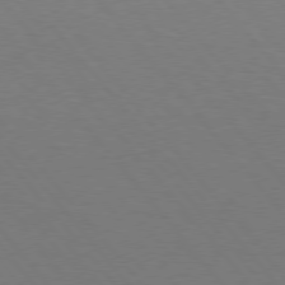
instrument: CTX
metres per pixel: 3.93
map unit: Hpe
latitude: 75.8772
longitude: -144.8758
